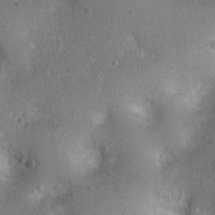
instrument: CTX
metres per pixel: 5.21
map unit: Ht
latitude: 4.2522
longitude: -20.1955
